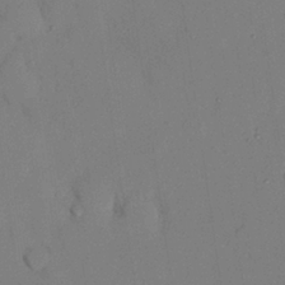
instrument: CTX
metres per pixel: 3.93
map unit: Nhu
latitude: 26.5735
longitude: -72.8758
